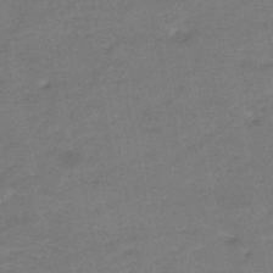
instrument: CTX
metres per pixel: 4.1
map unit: HNb
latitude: -47.2376
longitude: -36.0255
